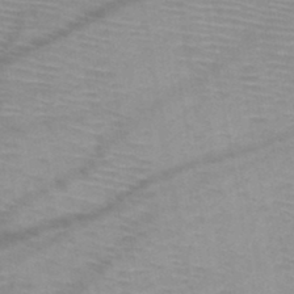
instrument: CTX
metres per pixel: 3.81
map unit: HNb
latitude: -46.4629
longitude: -41.1970
